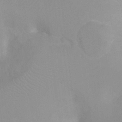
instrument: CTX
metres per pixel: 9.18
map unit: Ht
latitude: -4.5951
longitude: -28.8380
